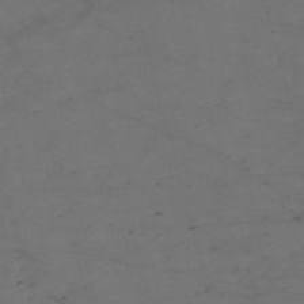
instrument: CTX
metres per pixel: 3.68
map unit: Nve
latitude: -59.0675
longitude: 51.3887
